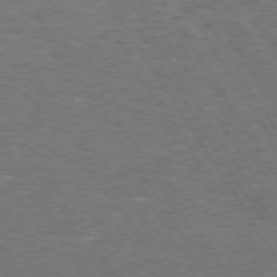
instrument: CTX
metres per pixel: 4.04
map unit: Hpe
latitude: 72.6680
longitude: -124.9324
